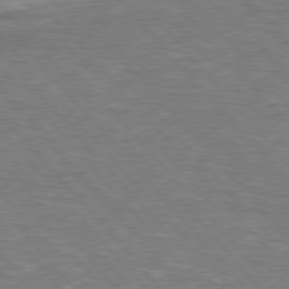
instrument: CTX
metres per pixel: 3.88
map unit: lApd
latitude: 76.3467
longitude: -63.5560
